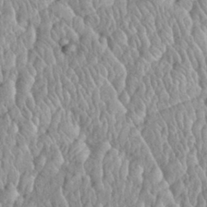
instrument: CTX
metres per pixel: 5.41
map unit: eHh
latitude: 32.9136
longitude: -65.2537
